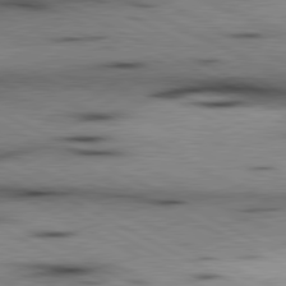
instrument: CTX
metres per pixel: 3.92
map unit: lApd
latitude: 80.5735
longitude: 156.5007
